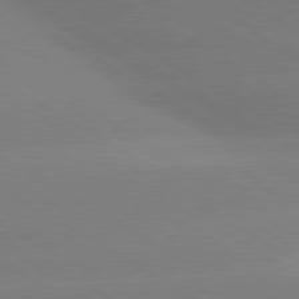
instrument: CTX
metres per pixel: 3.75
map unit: lApd
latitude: 80.3656
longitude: -146.4034
